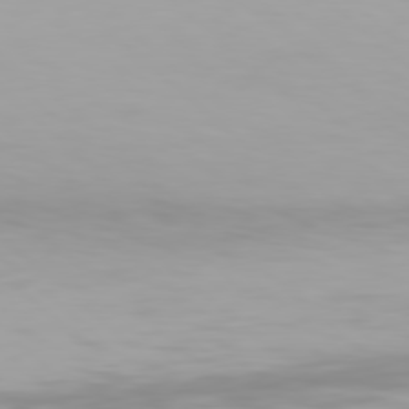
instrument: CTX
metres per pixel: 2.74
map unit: Hpe
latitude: 77.6694
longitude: -138.0444
